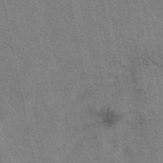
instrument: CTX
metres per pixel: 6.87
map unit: eAb
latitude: 50.1200
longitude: 107.7856
